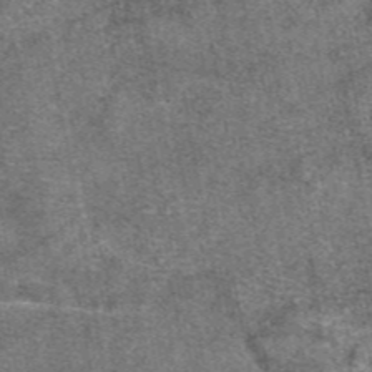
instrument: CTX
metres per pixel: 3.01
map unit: eAb
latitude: 47.5938
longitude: 107.2754
